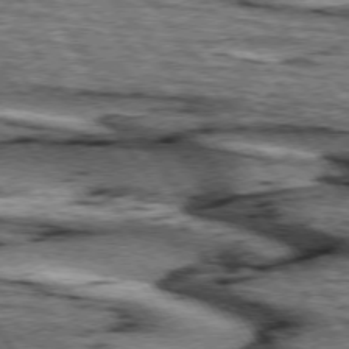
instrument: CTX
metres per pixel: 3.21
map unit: lApd
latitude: 74.8002
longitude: -72.9703
